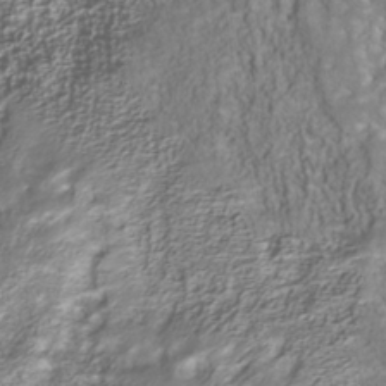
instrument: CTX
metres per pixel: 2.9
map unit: Nhu
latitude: -40.2928
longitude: -85.6127
